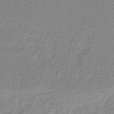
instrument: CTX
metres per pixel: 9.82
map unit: lHb
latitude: -41.1242
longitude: 72.2172
